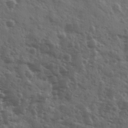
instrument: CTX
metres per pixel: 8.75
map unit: Ave
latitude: 11.6694
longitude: -103.4615
